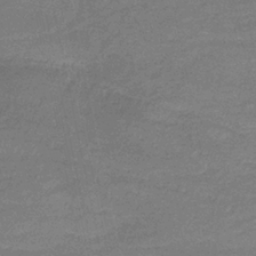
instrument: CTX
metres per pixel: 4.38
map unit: HNb
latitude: -34.6896
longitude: 59.1998
